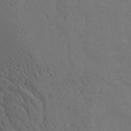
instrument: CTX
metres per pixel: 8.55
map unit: Ave
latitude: 23.3671
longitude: -135.2537
